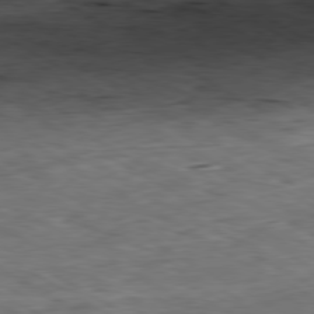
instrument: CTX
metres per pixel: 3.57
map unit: Ap
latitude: -80.4818
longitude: -81.5938
